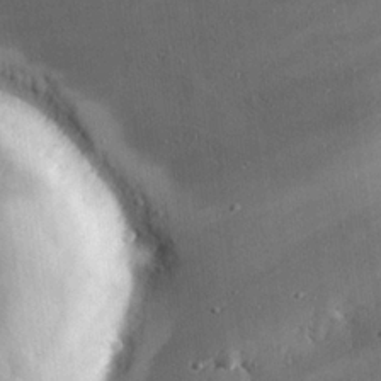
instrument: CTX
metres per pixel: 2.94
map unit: eHh
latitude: 24.1199
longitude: -90.8380
